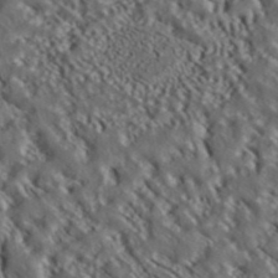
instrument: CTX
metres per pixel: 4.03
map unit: ANa
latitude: 40.0444
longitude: 30.0850
